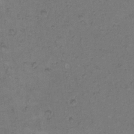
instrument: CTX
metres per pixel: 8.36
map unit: Hto
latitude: 9.5749
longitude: -60.2711
